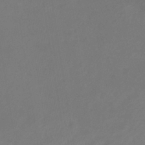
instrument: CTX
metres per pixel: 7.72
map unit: eHb
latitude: -39.1242
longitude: 75.8045
